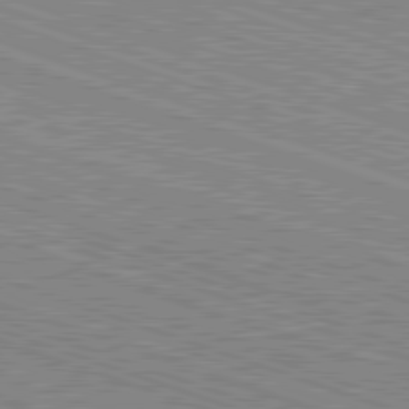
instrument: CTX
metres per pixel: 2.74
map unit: Hpe
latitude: -82.6518
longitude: 8.5007
